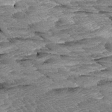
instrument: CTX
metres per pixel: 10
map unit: Aa
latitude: 8.1578
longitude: -133.9906
